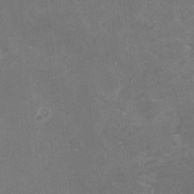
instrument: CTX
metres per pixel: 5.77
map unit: HNhu
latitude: 2.7435
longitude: -1.7071
